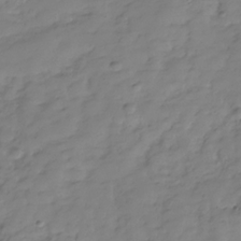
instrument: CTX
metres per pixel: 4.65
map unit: Hve
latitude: -29.6911
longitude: 90.8219
